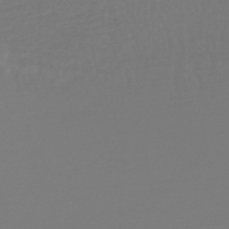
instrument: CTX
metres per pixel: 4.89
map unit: lHb
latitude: -46.4251
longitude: 75.9178
